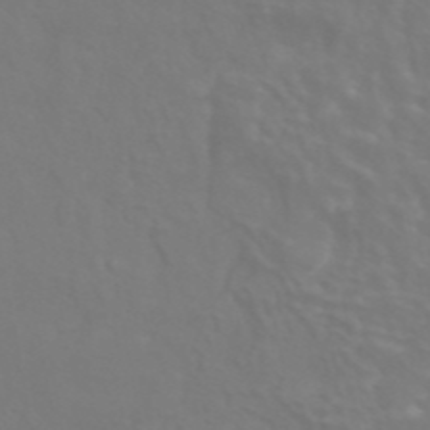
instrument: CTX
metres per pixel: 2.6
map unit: ANa
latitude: 43.1970
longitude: 23.0676
